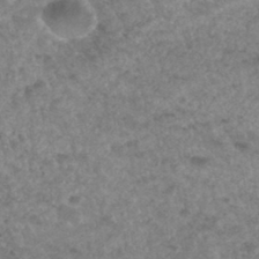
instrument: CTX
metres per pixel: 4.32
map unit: Hto
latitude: 34.0633
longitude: -49.6694
